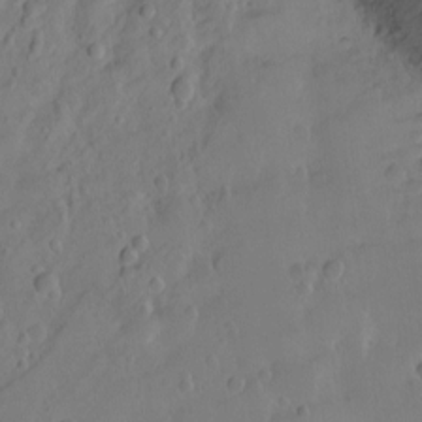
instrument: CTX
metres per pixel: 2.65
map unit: Ht
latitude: -8.7463
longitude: -36.4979
